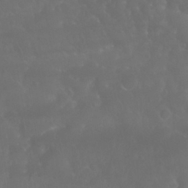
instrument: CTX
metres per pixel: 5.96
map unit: Nhu
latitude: 28.4034
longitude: -65.5371
